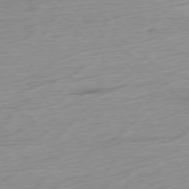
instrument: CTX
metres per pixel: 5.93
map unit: Ap
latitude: -78.5384
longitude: -71.4237
